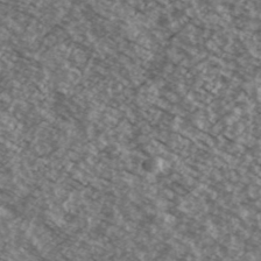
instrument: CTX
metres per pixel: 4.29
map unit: Ave
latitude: 38.8758
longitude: -110.5546
